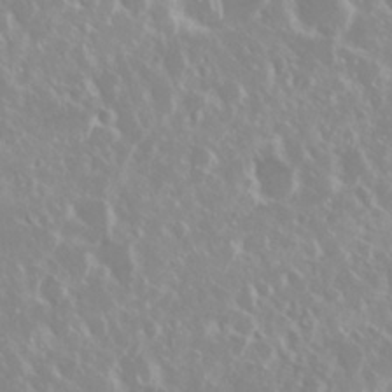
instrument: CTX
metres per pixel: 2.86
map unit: Nhu
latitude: 28.7246
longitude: -61.7449
